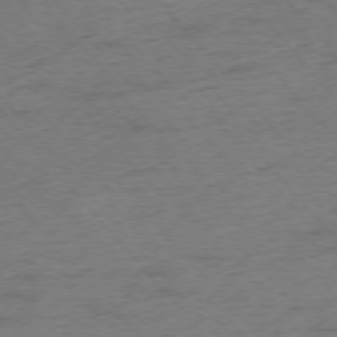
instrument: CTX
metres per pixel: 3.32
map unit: Hpe
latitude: -76.1606
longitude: -11.7828
